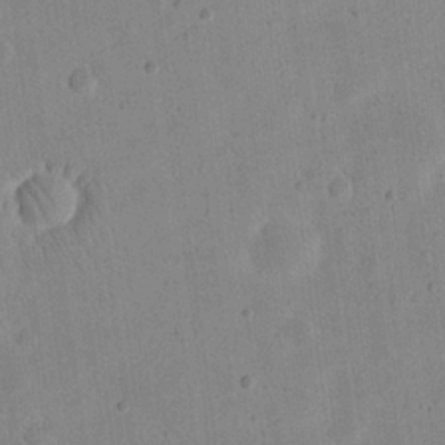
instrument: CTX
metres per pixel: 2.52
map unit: eHh
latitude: 20.6302
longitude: -69.9717
